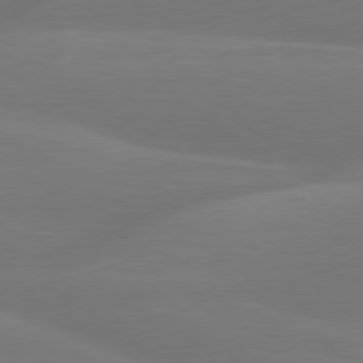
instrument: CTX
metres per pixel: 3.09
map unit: lApd
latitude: 79.9150
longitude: -149.0458
